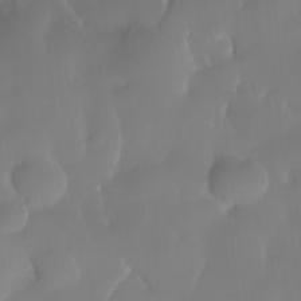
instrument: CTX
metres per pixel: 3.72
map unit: Nhe
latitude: -35.6911
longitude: -131.5749
